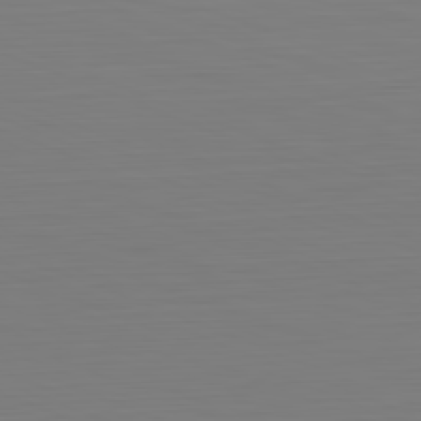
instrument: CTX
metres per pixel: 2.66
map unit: Hpe
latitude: -82.1606
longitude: 7.6910
